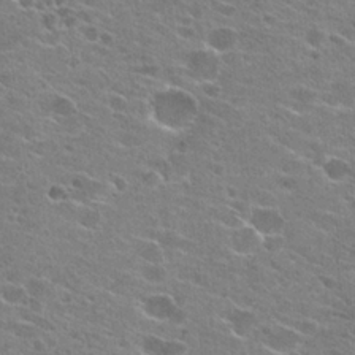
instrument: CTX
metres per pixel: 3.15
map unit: Hto
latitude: 23.8583
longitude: -42.7246
